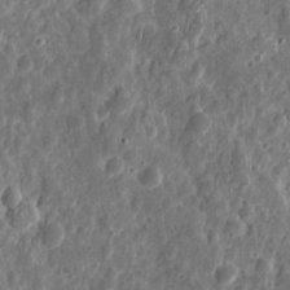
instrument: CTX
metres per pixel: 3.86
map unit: eHh
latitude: 9.9528
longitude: -73.6694
